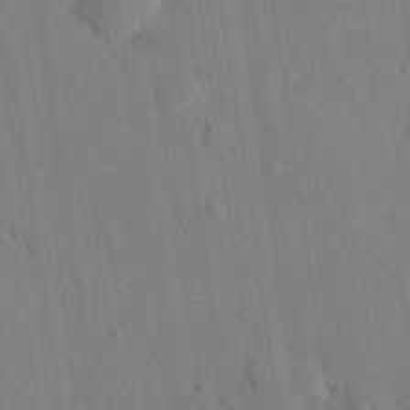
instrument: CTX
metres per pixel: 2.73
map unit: eHh
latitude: 27.5749
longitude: -76.9324
